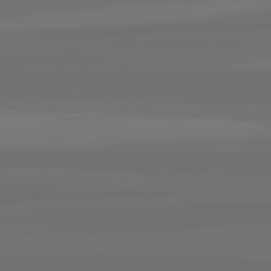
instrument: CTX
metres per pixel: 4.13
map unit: lApd
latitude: 82.5356
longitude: -177.8205
